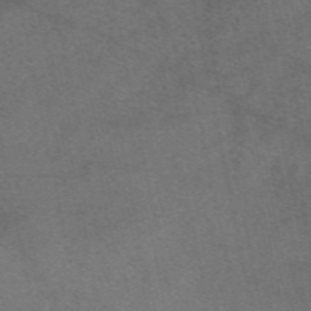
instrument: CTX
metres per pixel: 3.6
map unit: eAb
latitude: 48.4601
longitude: 105.6533
